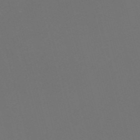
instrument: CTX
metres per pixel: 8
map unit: Nve
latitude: -57.8611
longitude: 52.4251
